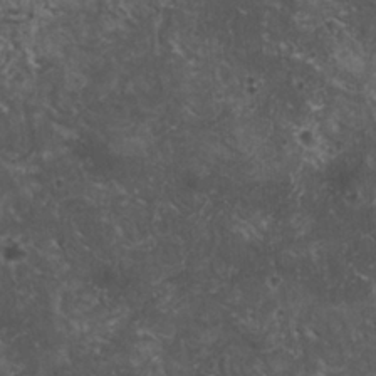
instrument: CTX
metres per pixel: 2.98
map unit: HNhu
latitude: 2.6868
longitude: 4.0661
